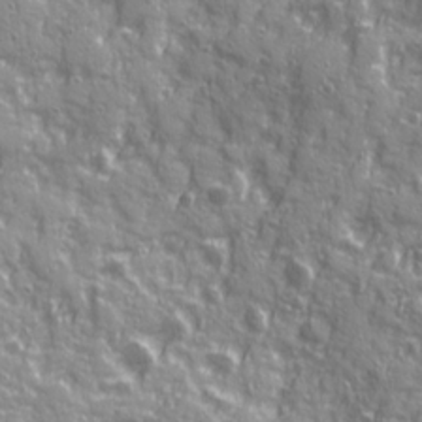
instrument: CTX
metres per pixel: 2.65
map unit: Ave
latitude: 20.5168
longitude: -132.9325
